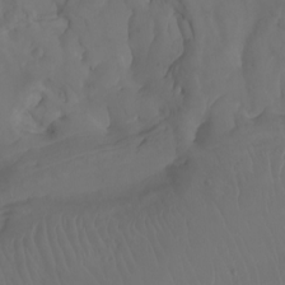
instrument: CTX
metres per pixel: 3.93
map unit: Nhu
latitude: -8.1228
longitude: -81.6127
